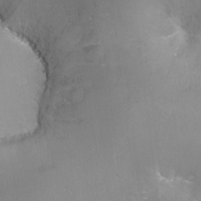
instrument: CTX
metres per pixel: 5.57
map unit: Ht
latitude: -16.7652
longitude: -44.0633
